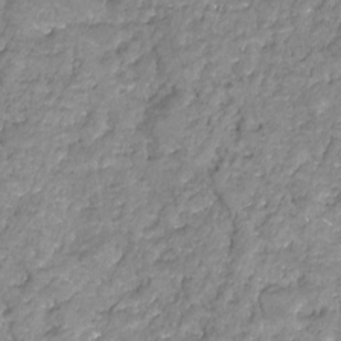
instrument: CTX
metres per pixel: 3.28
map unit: HNhu
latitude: -21.8611
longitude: 85.3320
